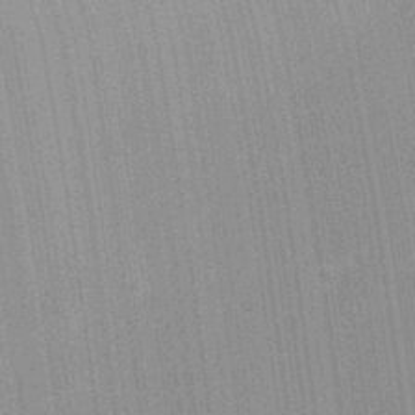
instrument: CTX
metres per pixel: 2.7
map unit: Ave
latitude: 22.8947
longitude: -136.3656
